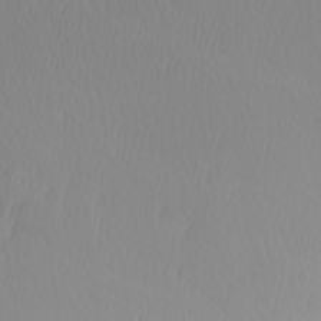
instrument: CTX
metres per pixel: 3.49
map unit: Hve
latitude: 12.8758
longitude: -91.1403
